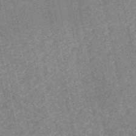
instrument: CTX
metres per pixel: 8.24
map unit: HNb
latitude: -52.9919
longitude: -38.3845
